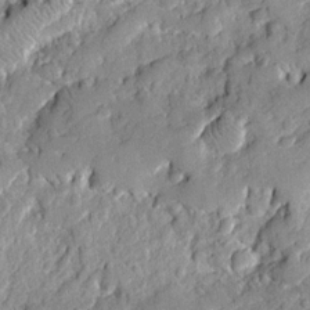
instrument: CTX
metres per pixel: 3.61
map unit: Ave
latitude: 18.4601
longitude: -129.4237
